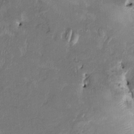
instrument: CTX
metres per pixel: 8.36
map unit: HNhu
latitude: 2.8569
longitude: -5.5938
